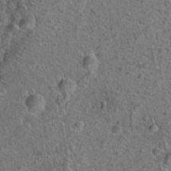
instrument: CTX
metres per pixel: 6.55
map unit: Hto
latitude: 18.6868
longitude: -42.8002
